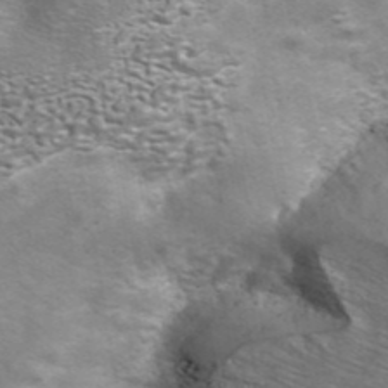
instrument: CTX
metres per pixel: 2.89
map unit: eAb
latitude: 42.9703
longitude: 105.8233
